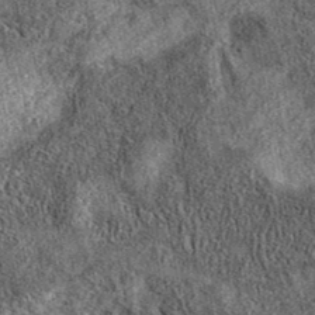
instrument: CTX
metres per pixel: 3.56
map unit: eAb
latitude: 37.5560
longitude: 108.7085
